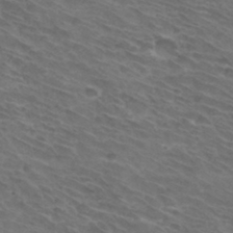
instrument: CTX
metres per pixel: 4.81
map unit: Hto
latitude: 32.6113
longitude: -44.1389
